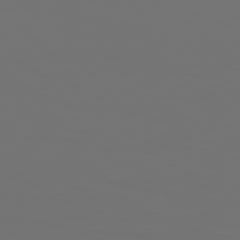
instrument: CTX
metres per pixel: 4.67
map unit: Hpe
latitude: 76.7057
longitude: -135.1403
